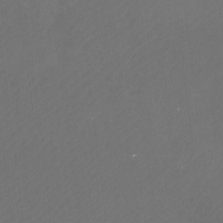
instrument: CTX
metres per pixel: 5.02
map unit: Htu
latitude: -11.9745
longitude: -70.7057
